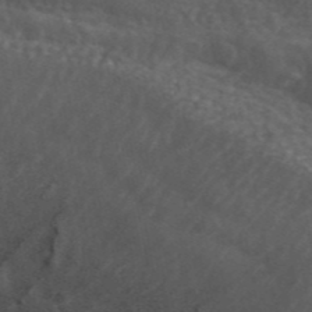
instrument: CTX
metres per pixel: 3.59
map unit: ANa
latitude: 44.3089
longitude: 26.6518
